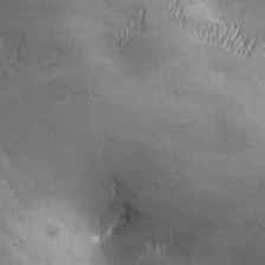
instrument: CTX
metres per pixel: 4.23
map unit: Ave
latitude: -6.9919
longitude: -121.5749
